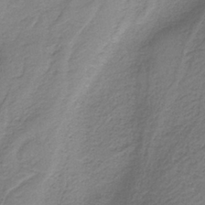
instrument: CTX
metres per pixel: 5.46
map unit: HNb
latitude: -37.0864
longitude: 54.2551
